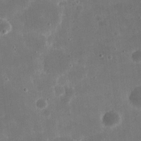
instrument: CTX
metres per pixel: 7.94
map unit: eHh
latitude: 20.6491
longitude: -67.4993
